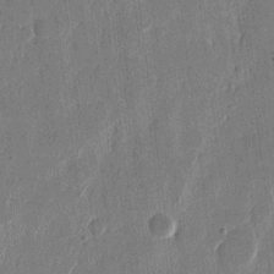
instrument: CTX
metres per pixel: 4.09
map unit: eHh
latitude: 12.7058
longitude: -68.4601
